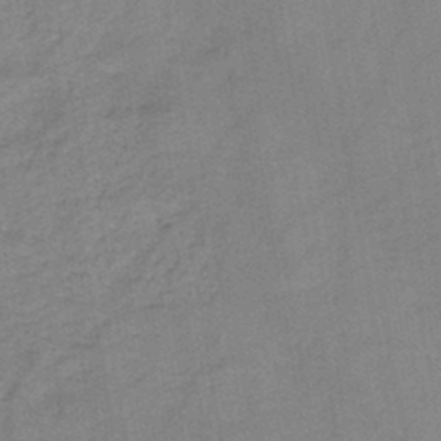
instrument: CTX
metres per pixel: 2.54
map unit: HNb
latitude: -46.1794
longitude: -38.1956
